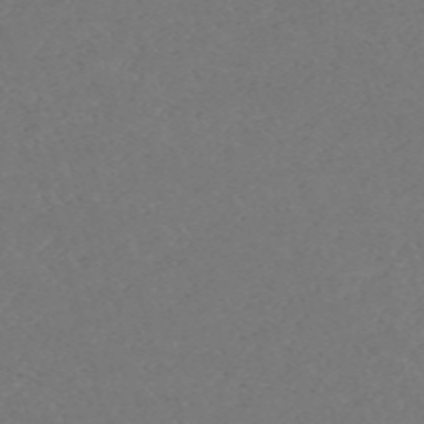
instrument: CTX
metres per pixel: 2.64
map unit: Nve
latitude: -58.6329
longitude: 60.5574
